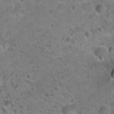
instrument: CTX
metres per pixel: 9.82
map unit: Hto
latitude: 21.4616
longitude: -49.7828
